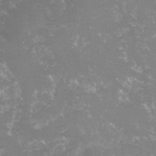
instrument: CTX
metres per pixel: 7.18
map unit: lHvf
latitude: -16.4440
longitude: -100.1767
